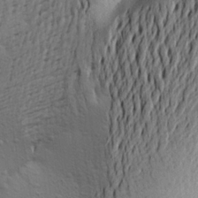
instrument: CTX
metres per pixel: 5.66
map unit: Aa
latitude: 23.2159
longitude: -150.1766
